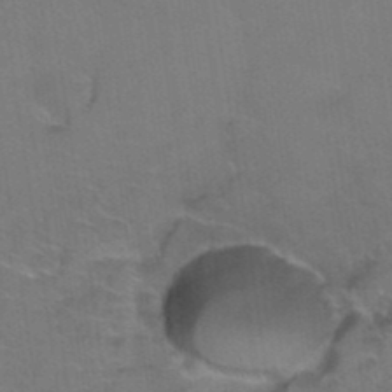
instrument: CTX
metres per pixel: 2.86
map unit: Hto
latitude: 36.6869
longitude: -46.3090
